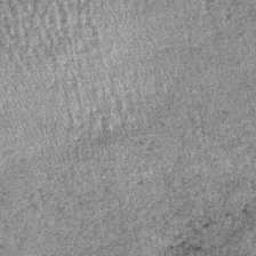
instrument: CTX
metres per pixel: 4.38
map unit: lHb
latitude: -39.3698
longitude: 67.1998
